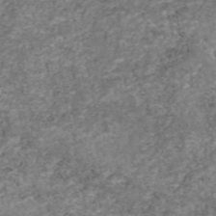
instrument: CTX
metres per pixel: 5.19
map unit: eAb
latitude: 46.7624
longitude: 120.3873
